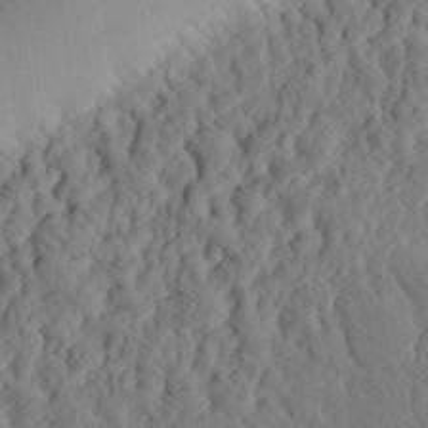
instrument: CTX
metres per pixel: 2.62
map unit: eHh
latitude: 25.6882
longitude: -78.7247
